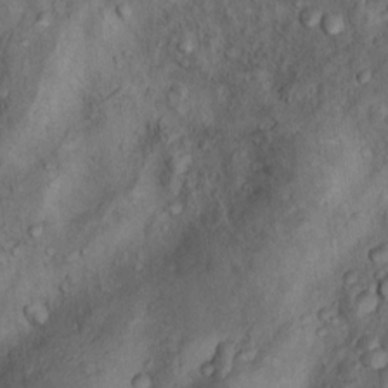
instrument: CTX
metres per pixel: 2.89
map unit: Nhu
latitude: 9.9150
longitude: -24.9324
